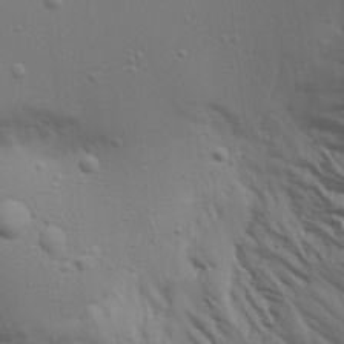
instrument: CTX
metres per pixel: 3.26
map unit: Aa
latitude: 19.0836
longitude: -142.4601
